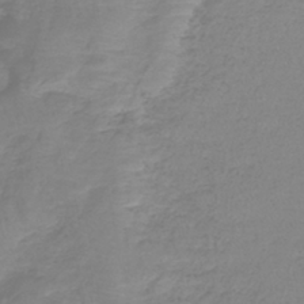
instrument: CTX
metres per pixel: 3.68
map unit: lHb
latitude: -41.6533
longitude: 64.8975
